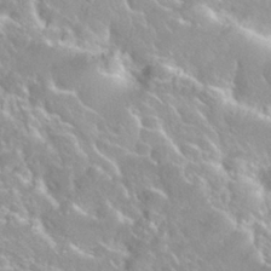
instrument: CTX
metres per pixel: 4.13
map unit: Nhu
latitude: 27.8961
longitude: -51.2348
